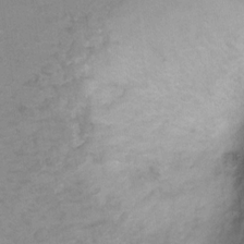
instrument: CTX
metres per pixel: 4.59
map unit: Hto
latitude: 7.4048
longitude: -35.5182
